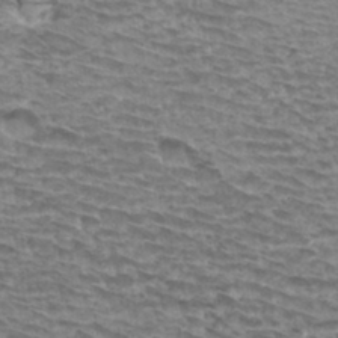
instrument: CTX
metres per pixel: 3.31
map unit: Hto
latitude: 34.2333
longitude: -39.9150
